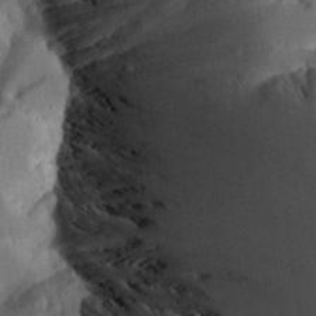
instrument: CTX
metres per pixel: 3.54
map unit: Aa
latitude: 25.8016
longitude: -129.4804
